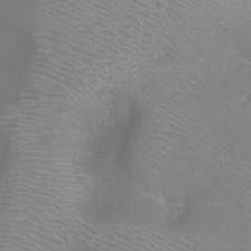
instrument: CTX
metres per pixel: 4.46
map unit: Ht
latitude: -8.5385
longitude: -20.5735
